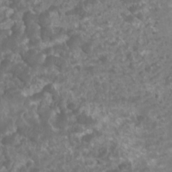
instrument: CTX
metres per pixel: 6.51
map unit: HNhu
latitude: 1.8772
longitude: -0.4223
